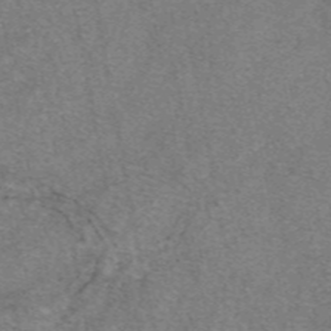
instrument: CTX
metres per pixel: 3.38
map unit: eAb
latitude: 47.9906
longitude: 103.1053
